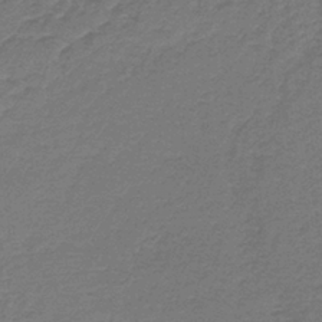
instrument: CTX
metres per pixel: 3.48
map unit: lHb
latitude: -38.1606
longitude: 56.9164
